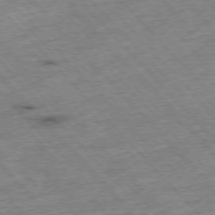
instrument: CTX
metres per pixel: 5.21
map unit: Hpe
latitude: -76.5763
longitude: -16.1956
